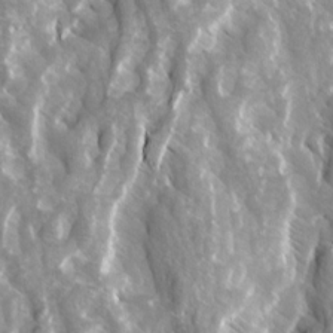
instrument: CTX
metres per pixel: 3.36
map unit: Ave
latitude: 15.1026
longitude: -132.2145
